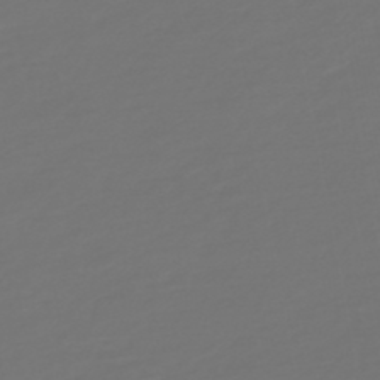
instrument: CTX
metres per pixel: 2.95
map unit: HNb
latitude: -47.3131
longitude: 55.7100
